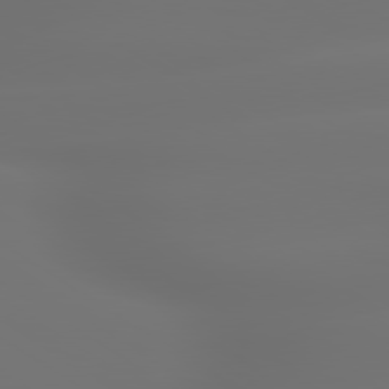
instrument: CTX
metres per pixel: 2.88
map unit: lApd
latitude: 79.5938
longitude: -137.5938
